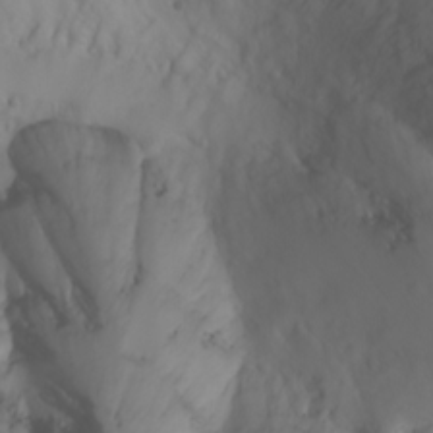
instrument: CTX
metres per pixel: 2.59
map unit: Nhu
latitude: -3.2942
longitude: -72.2334
